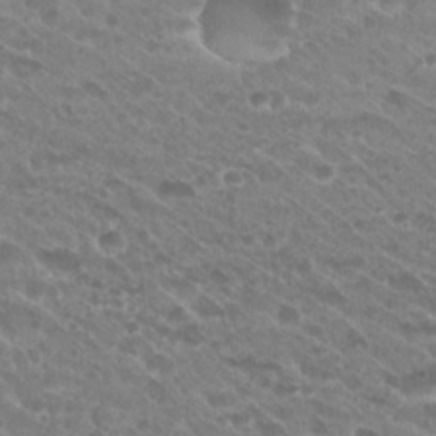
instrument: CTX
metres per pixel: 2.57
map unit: Hto
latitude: 27.0459
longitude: -35.7638
